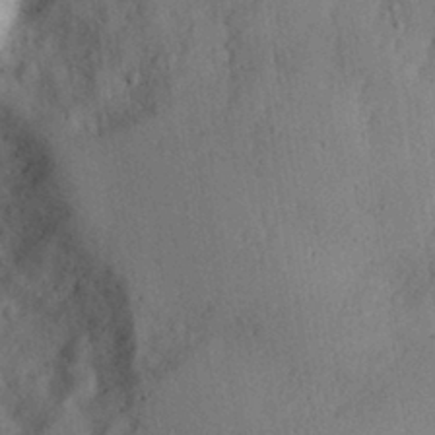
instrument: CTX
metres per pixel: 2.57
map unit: Aa
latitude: 28.5734
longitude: -146.5735
